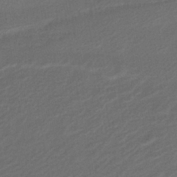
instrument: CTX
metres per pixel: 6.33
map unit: lHb
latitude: -39.1242
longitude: 69.3320
